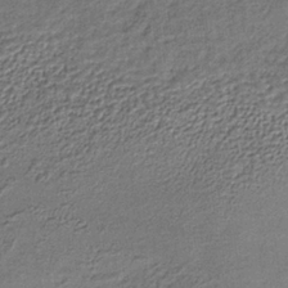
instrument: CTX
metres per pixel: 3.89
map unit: lHb
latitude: -35.4832
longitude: 66.2928
